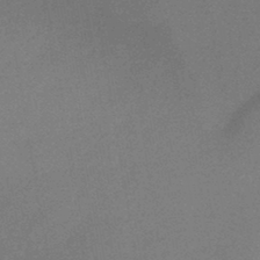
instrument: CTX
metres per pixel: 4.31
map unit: HNb
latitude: -44.0661
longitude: -40.5734
